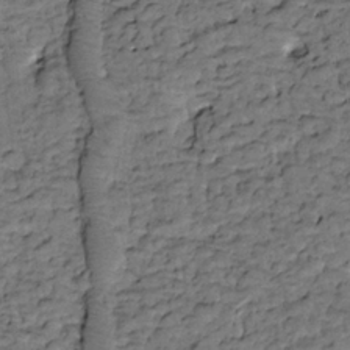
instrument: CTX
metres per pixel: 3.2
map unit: Htu
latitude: -3.2942
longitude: 173.4454
